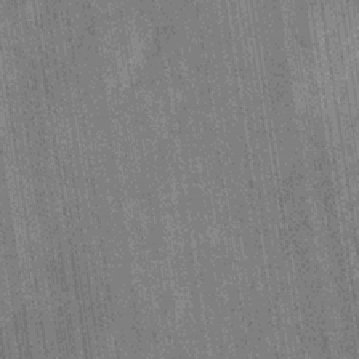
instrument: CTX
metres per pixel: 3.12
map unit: Hve
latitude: -30.0472
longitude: 92.2362
